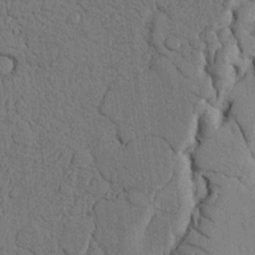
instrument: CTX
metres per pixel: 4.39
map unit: Nhu
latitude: 20.4223
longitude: -76.1577
